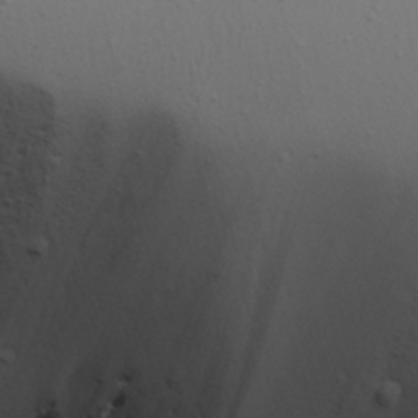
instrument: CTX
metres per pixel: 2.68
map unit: Aa
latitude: 18.2711
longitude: -125.8394
